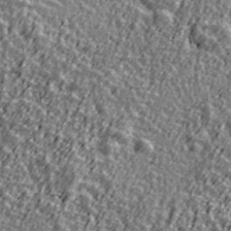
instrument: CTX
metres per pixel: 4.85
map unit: Ave
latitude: 42.4601
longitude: -113.4237
